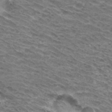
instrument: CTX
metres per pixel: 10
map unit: Hto
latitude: 31.3293
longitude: -46.3279
